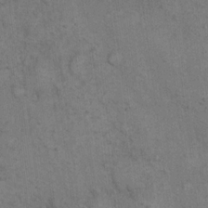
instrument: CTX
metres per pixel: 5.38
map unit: eHh
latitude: 17.6127
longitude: -63.2537
